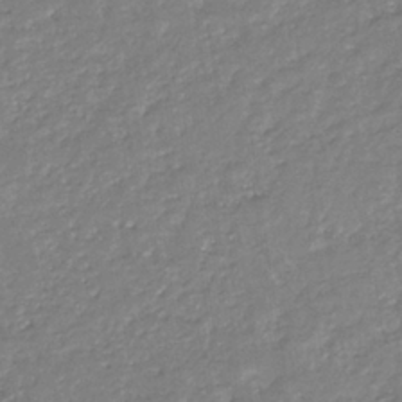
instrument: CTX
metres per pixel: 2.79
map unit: eHb
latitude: -35.4265
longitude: 77.1809
